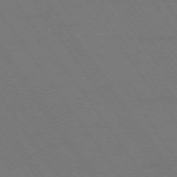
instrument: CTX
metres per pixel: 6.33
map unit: Ap
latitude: -74.6141
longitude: -70.5168
